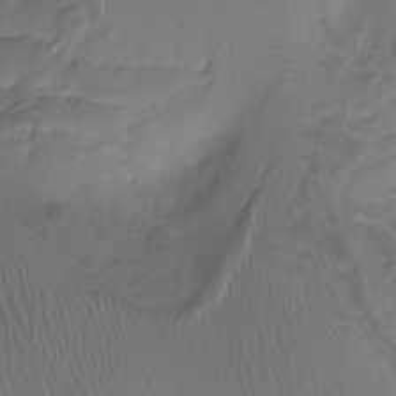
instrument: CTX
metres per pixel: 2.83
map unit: Nhu
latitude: -8.3684
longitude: -93.3103
